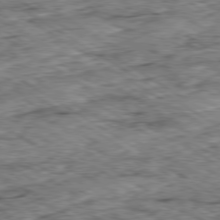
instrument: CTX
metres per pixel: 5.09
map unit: Ap
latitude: -80.1606
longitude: -49.6127
